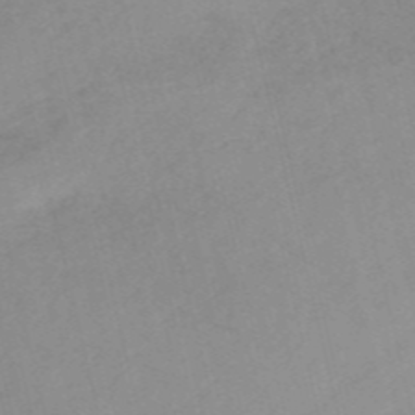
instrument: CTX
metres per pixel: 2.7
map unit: HNb
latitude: -55.3699
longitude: -45.4237
